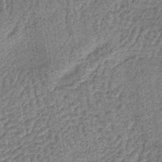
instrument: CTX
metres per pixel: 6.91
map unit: lHb
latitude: -40.2550
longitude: 63.3509
